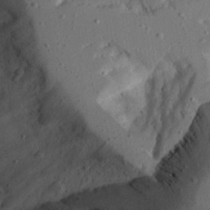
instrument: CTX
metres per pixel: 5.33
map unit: Aa
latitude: 23.5560
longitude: -127.7450
